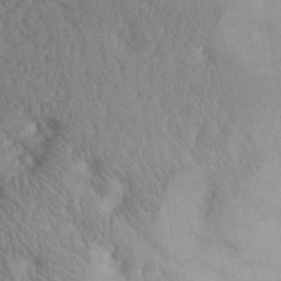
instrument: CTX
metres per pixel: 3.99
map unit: eHh
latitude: 32.2334
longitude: -68.8002
